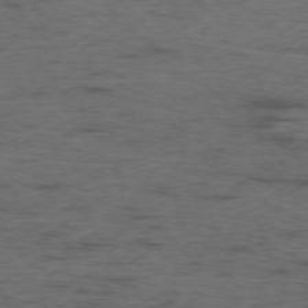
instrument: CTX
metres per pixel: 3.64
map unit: Ap
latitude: -76.4440
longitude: -82.5734
